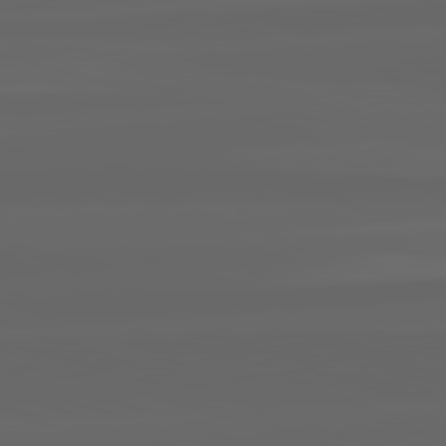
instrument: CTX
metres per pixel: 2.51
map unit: lApd
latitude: 82.3278
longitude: -170.1578
